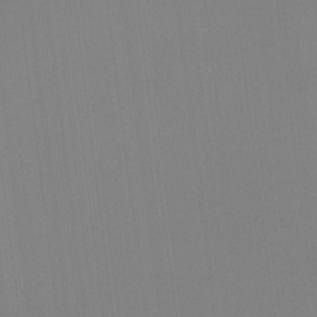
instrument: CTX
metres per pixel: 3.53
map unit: Hto
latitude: -11.4454
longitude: -38.2522
